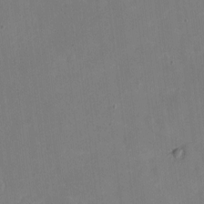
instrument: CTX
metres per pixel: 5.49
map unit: eHh
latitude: 4.9703
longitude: -66.3656
